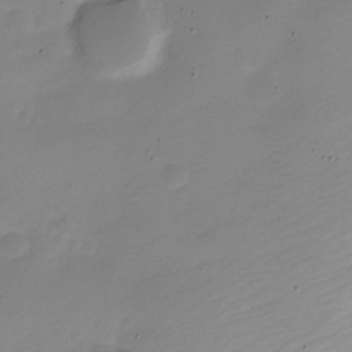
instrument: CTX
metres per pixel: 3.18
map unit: Nve
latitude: -22.1795
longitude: 106.0472
